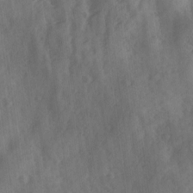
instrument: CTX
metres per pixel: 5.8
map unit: Ave
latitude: 18.6112
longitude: -131.7828
